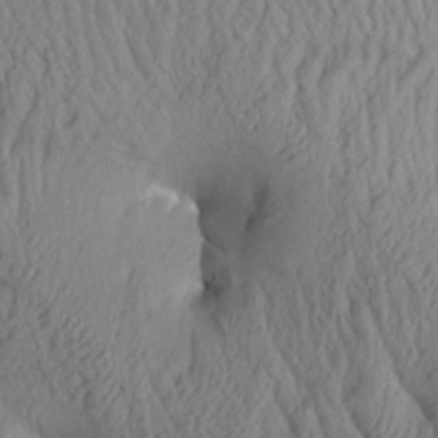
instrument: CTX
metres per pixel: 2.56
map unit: Aa
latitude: 26.2145
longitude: -133.8583
